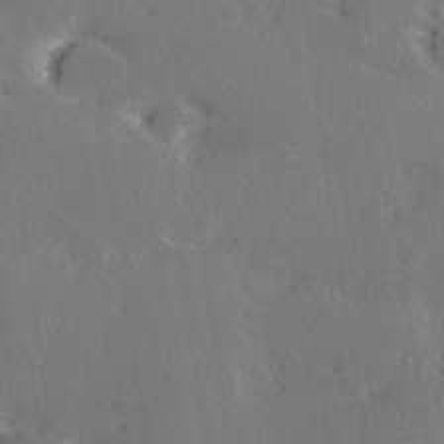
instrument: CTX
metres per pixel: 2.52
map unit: Hve
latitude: 26.8191
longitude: -94.3279
